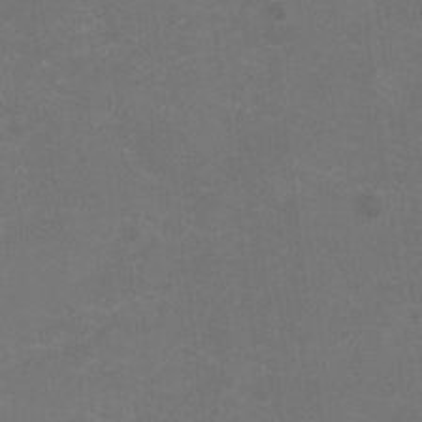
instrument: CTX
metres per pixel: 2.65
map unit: Nhu
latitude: -15.7478
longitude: -58.1956
